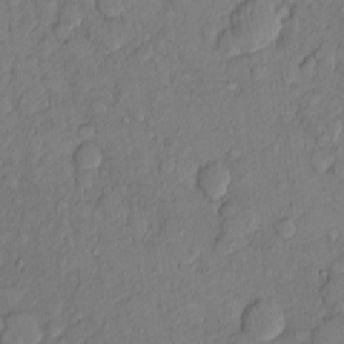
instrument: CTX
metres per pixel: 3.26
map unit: Nhu
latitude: 1.2537
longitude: -14.0633
